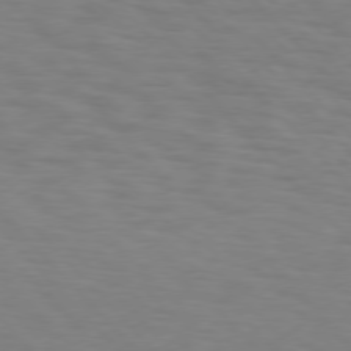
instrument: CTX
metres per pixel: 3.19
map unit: Hpe
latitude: 76.4412
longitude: -160.1955
